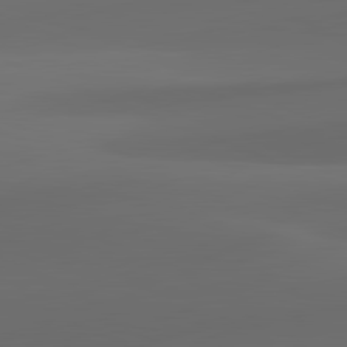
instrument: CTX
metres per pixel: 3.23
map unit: lApd
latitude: 81.8961
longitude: 131.4454
